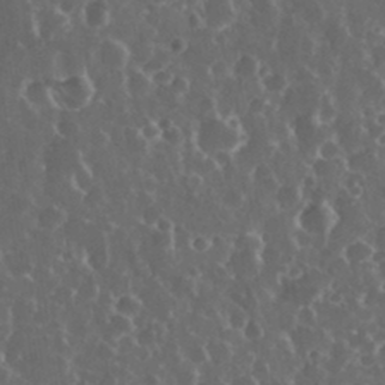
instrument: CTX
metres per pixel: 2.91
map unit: eHh
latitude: 33.7261
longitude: -60.1389
